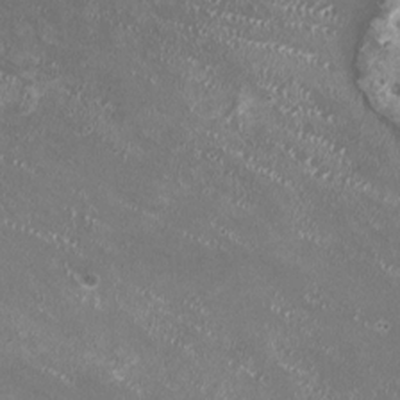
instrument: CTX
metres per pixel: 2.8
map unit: HNhu
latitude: -0.1039
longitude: -2.3089
